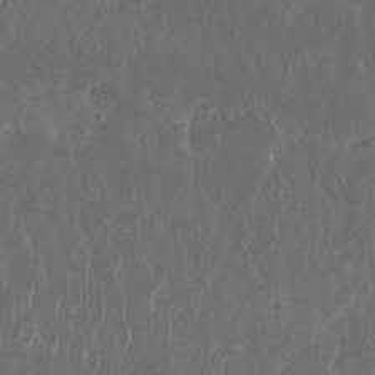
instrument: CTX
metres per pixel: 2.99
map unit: Nhu
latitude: 29.6694
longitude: -57.9150
